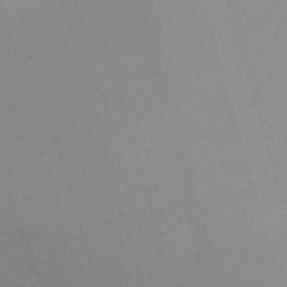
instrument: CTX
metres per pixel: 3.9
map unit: eHh
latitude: -61.3132
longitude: 50.1039
